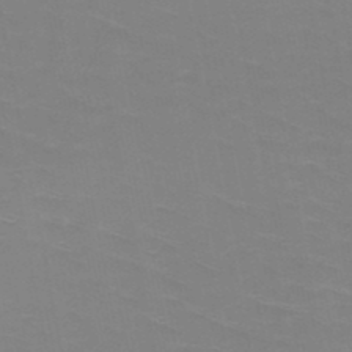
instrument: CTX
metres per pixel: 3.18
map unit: HNb
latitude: -48.6330
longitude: -47.2348
